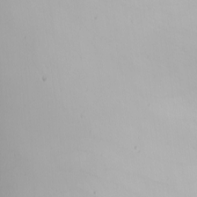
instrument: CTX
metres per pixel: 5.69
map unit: Nhu
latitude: -5.8044
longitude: -95.1970
